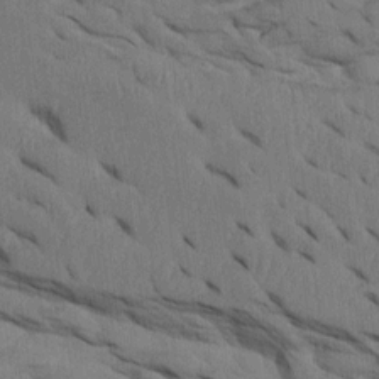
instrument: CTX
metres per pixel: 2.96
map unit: Htu
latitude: -3.6343
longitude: 152.3117
